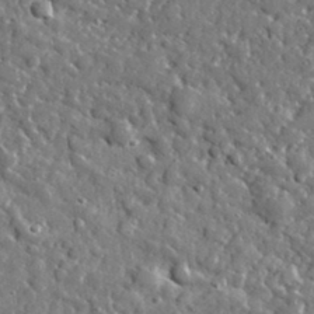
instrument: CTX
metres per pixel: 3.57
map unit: lHvf
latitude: 35.4993
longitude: -87.8772
